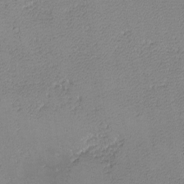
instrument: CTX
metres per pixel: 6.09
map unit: lHvf
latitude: -13.8422
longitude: -103.5560
